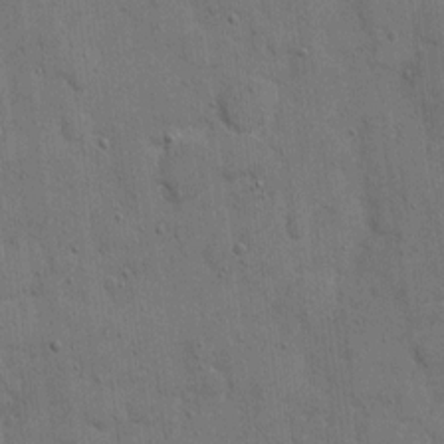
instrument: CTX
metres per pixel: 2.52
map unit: eHh
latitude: 9.1592
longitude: -67.7449
